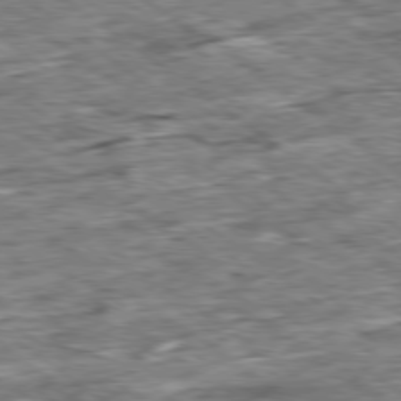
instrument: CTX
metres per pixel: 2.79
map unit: Ap
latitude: -79.4265
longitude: -86.2522
